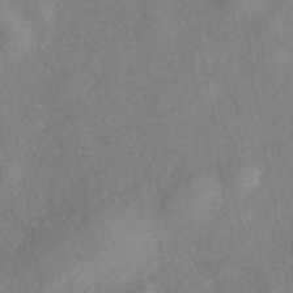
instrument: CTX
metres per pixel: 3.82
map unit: eAb
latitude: 40.1577
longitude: 106.6141
